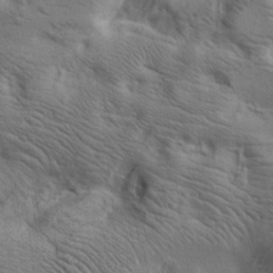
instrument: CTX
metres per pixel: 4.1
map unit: lAa
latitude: 18.9891
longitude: -139.4993
